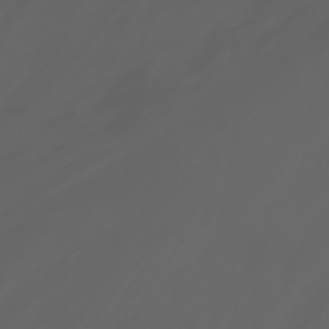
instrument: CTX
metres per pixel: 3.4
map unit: Nhu
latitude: -1.6533
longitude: -77.2348
